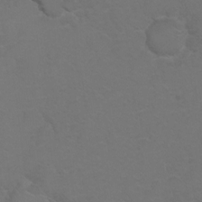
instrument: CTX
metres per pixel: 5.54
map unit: Hto
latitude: 6.4412
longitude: -30.9703
